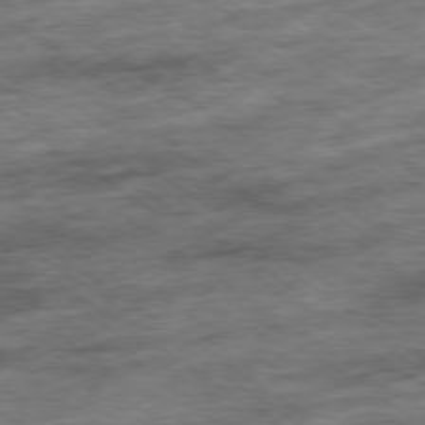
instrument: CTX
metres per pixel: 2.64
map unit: Ap
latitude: -79.2754
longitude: -48.5735
